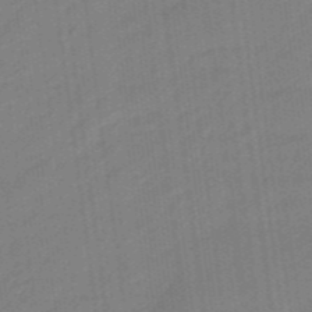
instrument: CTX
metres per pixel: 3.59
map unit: eHb
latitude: -46.7652
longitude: 87.1998
